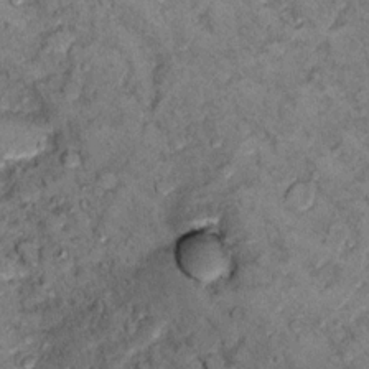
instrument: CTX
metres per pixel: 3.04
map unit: Ht
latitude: 12.0255
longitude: -32.2711
